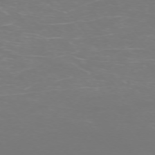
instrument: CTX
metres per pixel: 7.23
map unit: Ap
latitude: -74.3118
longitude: -76.7057
